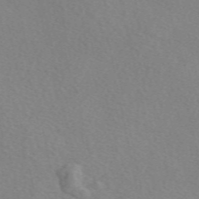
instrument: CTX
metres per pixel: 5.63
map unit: eAb
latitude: 50.8002
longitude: 108.0850
